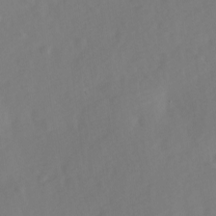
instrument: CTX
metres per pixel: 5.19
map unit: Ave
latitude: 0.3278
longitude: -113.3482
